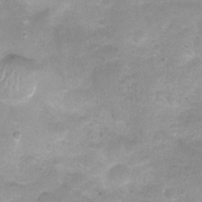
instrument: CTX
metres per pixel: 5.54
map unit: Ht
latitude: -0.9920
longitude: -20.4034
